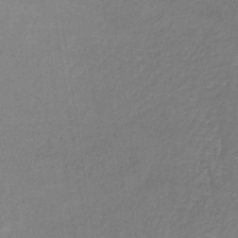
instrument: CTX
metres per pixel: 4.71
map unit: HNb
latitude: -33.5966
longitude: 55.7478
